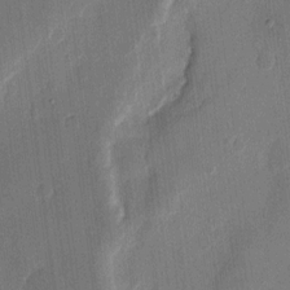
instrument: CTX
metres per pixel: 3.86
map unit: eHh
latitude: 9.4615
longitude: -68.4223
